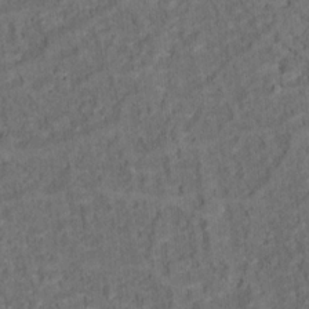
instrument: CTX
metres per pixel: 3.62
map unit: Hto
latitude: 15.5372
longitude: -36.5546
